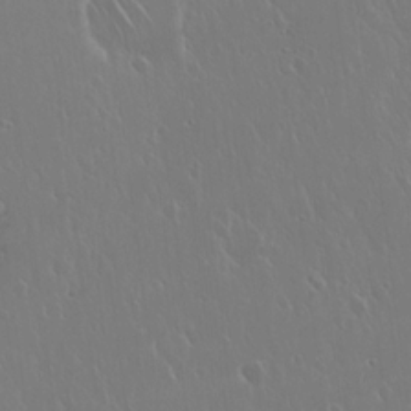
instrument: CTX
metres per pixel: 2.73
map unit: Hto
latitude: 17.7828
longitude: -58.7246
